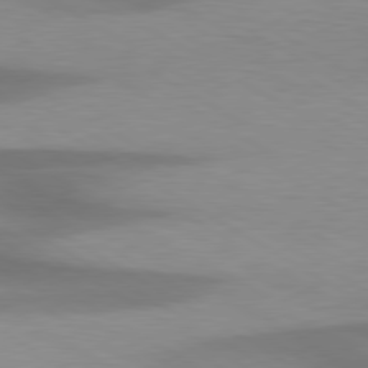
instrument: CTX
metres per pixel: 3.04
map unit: lApd
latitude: 79.7072
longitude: -124.1955
